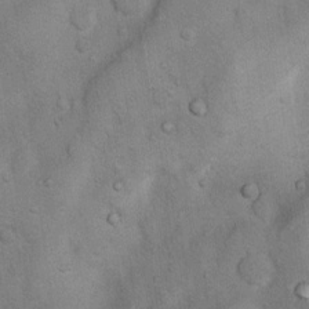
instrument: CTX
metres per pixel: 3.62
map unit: Nhu
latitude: 6.3467
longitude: -23.5371
